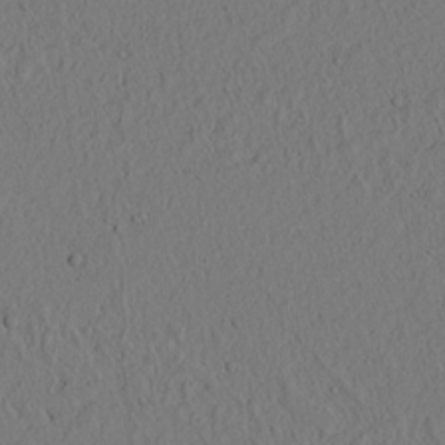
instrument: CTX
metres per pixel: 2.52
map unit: lAvf
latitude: 9.0648
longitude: 165.6722
